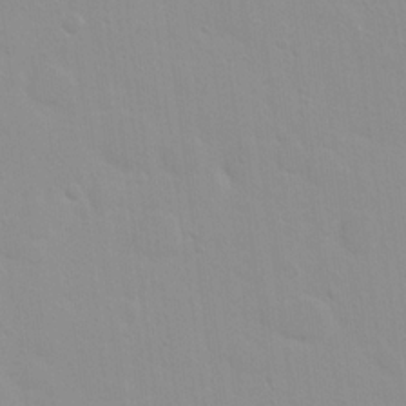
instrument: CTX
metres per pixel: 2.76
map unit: Hto
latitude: 16.4223
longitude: -39.3104
